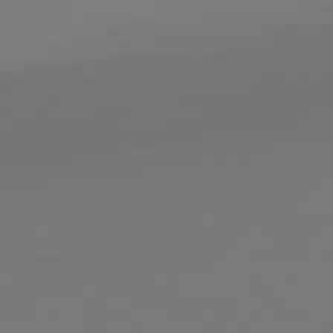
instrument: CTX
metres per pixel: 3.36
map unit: Hpe
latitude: -82.5763
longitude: 8.0661
